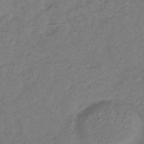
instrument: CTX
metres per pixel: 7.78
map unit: lHb
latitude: -39.5210
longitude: 72.7274
